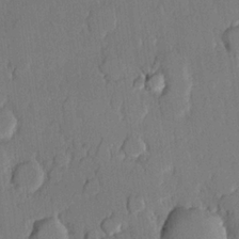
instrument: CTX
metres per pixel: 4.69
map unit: lHvf
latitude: 20.4979
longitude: 146.3495
